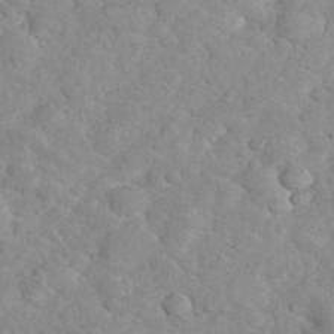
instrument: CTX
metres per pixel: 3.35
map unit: eHh
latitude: 35.8772
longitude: -64.9514
